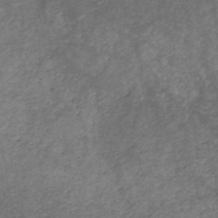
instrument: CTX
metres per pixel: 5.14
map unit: HNb
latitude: -44.1984
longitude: -38.3845
